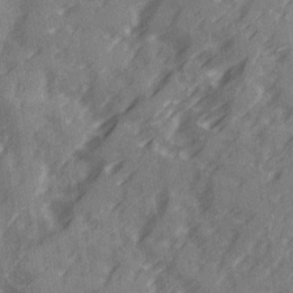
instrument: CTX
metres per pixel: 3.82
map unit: Ave
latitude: 20.1200
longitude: -131.5749
